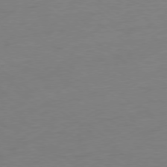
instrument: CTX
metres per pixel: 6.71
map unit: Ap
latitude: -79.2376
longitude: -98.6112
